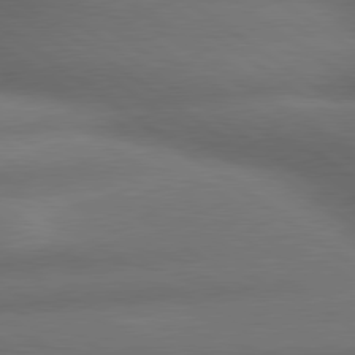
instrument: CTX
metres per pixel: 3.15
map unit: lApd
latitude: 79.9339
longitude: -167.9339
